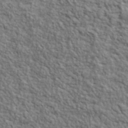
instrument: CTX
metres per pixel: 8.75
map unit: lHvf
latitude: 39.8016
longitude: -89.0459
